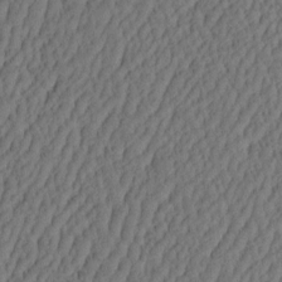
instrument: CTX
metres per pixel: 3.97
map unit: eHh
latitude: -2.9730
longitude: 17.0109
